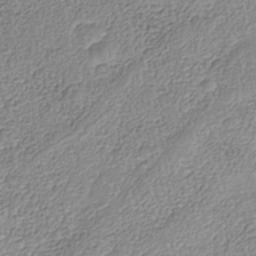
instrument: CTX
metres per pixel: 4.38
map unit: Nhe
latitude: -41.5021
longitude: -110.4601
